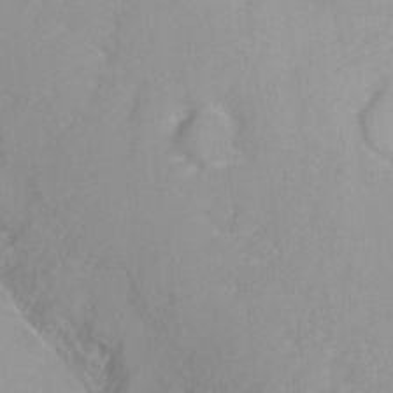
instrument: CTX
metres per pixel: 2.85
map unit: Ht
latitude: -8.1606
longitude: -35.8961
